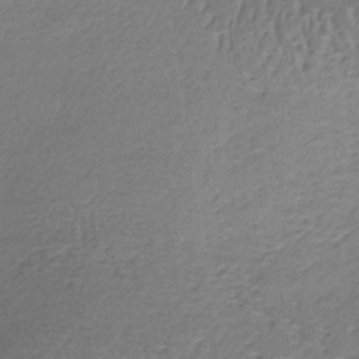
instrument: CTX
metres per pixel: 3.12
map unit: lHb
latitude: -37.7477
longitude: 61.5021
